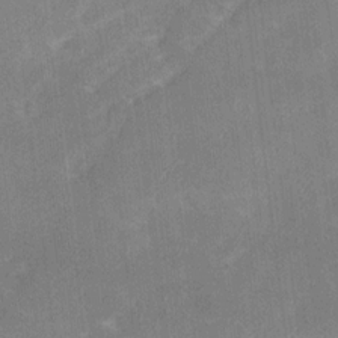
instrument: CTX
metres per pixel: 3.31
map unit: Ave
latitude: 17.8772
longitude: -137.4805
